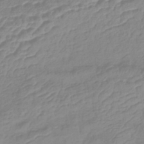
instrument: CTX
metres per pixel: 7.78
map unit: lHb
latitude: -41.0108
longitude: 76.8030
